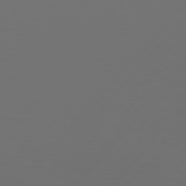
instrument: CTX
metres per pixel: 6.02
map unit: Hpe
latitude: 76.3089
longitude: -138.1578
